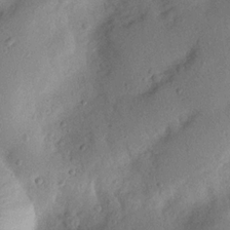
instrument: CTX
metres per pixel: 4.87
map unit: Nhu
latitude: 20.2334
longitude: -77.1025
